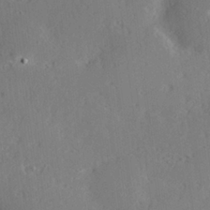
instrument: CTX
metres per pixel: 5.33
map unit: Hve
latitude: 26.6113
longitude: -94.3279
